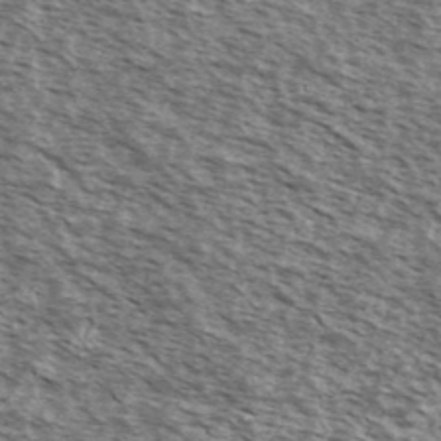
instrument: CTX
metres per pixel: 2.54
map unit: Ave
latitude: 38.6112
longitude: -109.5560
